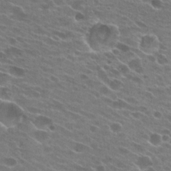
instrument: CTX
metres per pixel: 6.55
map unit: Hto
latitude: 25.3670
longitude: -42.7246
